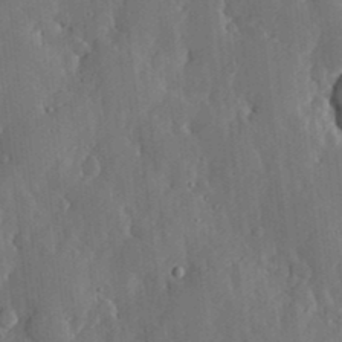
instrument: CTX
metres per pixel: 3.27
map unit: lHvf
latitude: 18.5545
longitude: -113.0458
